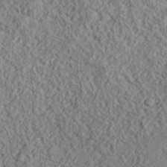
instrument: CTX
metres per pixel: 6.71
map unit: eHh
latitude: 37.7450
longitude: -81.3482
